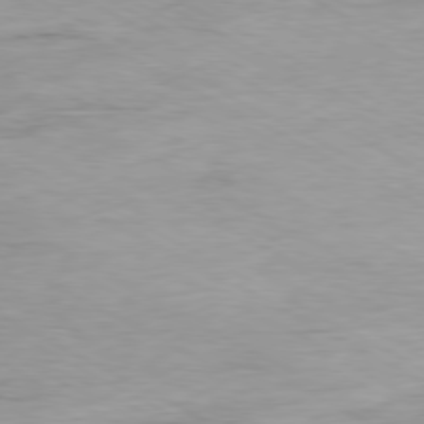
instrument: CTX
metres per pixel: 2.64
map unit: Ap
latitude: -80.0094
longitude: -76.3278
